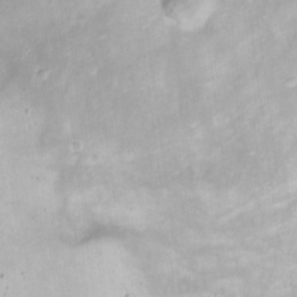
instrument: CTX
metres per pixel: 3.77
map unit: eHh
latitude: 16.2334
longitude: -67.7260
